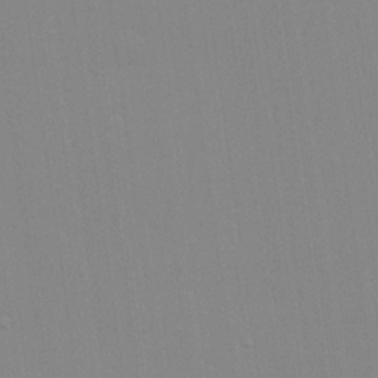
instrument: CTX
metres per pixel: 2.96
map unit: Hve
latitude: 24.6490
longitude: -92.5168
